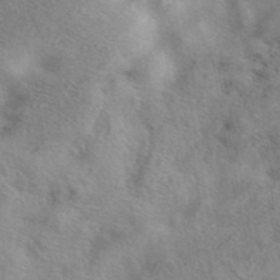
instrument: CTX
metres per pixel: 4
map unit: eAb
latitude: 40.8757
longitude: 104.6518
